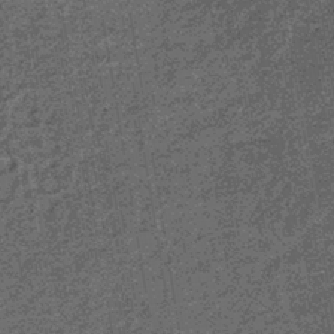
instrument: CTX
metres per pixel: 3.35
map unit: lHb
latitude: -39.3320
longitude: 66.1039
